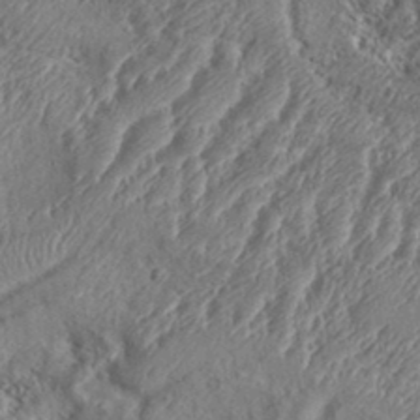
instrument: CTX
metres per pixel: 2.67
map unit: Aa
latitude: 34.5356
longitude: -135.8961
